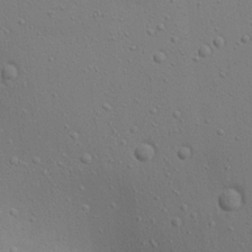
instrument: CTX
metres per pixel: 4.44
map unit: Aa
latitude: 18.7057
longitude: -141.1214
